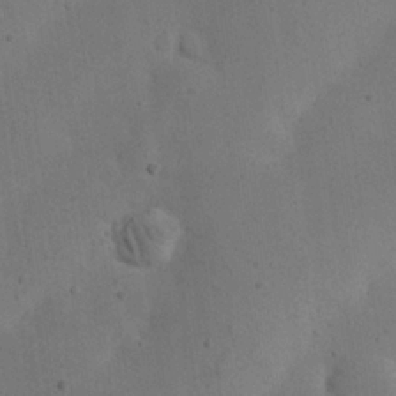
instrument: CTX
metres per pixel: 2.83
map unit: eHh
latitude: 24.1199
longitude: -69.9339
